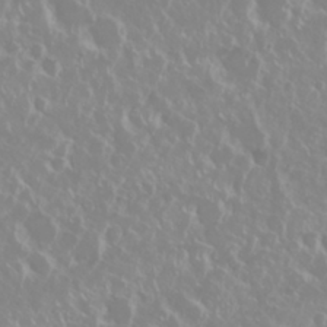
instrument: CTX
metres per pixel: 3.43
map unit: Nhu
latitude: 28.5923
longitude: -61.5749
